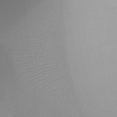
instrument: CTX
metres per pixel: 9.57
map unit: Ht
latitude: -6.5951
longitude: -29.1781
